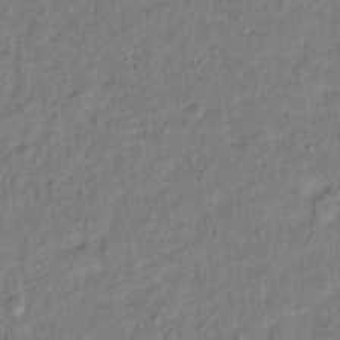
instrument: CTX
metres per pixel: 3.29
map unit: Hto
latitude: 12.2712
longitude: -37.8395
